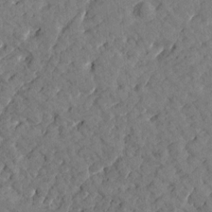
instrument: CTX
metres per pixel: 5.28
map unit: Htu
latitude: 1.2348
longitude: 179.5210
